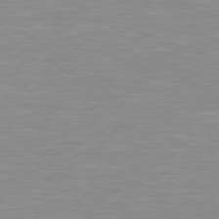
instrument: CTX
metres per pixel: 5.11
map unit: Hpe
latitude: 78.9325
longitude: -121.7450
